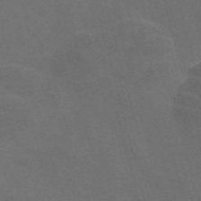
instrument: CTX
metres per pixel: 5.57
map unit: Nve
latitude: -58.1794
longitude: 65.2376
